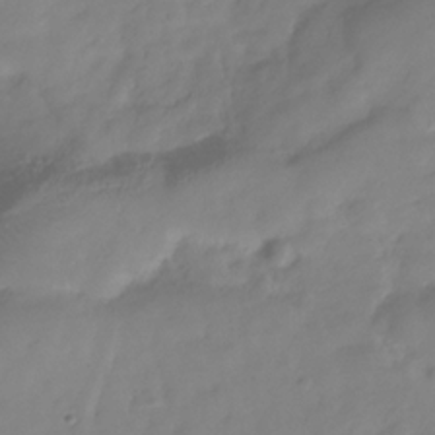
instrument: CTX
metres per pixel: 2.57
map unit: Hve
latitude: -31.3887
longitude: 89.9745
